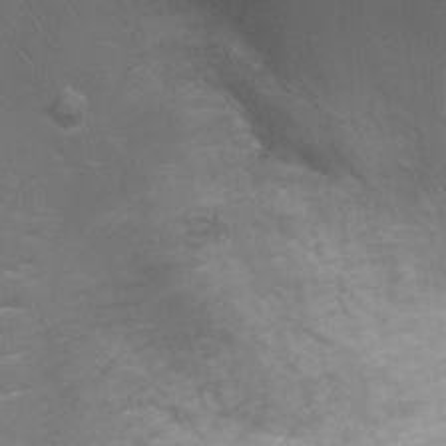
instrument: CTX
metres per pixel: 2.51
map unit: Ht
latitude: -0.8786
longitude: -15.8962
